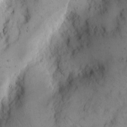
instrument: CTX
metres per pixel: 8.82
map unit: eHh
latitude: 15.0837
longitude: -67.4426
